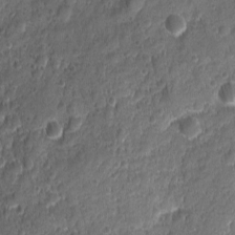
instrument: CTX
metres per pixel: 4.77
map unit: Ave
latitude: -10.6519
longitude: -119.7827
